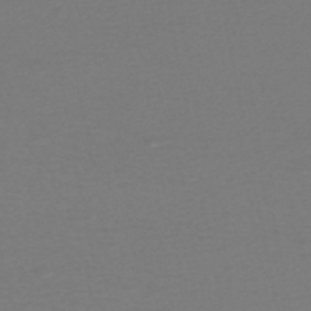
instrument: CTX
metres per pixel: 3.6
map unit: HNhu
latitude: -48.0661
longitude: 103.5777
